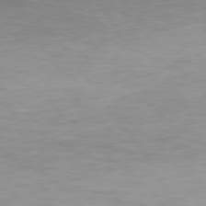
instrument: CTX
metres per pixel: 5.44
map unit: Hpe
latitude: 77.5182
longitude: -166.9513
